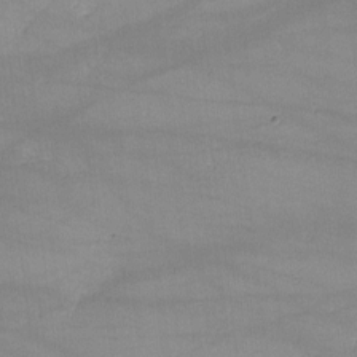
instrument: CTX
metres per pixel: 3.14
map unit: lHvf
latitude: -10.0661
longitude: -101.2159
